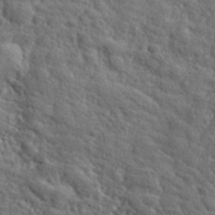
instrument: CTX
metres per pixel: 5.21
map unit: lHvf
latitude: 40.5734
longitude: -86.9325
